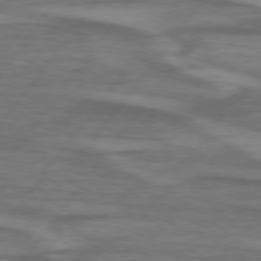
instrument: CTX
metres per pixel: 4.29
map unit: lApd
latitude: 75.0081
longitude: -78.6869
